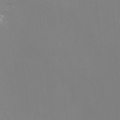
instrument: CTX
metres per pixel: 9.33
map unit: Ht
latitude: -7.2943
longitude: -34.3845
